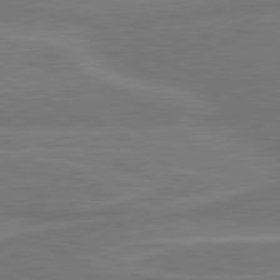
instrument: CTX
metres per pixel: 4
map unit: lApd
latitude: 80.5168
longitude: 128.2929
